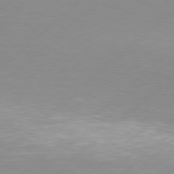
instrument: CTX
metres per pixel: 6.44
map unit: Hpe
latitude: 77.8583
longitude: -131.0648
